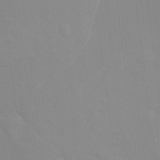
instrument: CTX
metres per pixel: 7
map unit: Ht
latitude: -13.5021
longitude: -58.4034
